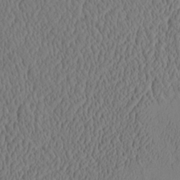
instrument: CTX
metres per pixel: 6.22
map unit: eHh
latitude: -3.2942
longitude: 16.7841
